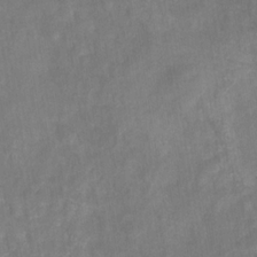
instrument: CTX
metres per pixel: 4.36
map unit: HNhu
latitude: -28.1228
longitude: 72.7463
